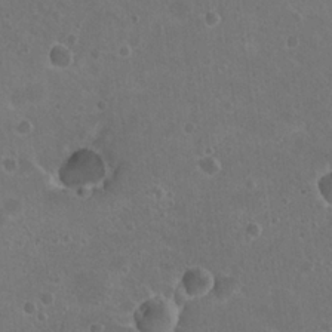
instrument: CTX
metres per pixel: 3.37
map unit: Nhu
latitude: 17.7639
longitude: -32.8947
